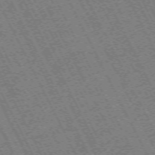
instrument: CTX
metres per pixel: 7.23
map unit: Hpe
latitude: -70.9731
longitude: 10.5952
